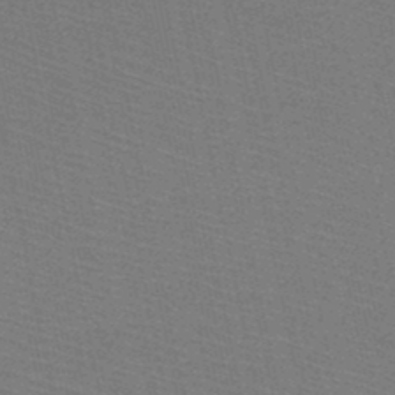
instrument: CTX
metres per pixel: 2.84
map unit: HNb
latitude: -48.5763
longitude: -40.8946
